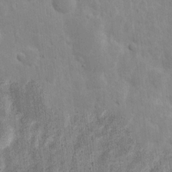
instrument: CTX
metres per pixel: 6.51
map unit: eHh
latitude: 8.0255
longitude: -71.5182
